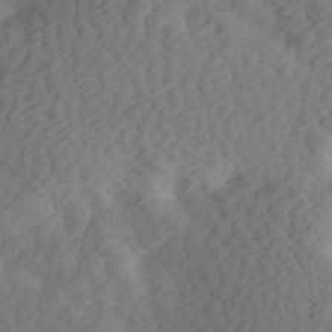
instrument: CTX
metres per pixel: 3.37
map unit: Hve
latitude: 13.6883
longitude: -91.6505
